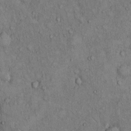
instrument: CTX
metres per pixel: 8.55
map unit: Hto
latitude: 11.2915
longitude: -59.7072
